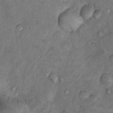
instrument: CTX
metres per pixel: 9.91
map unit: Nhu
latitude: 9.4615
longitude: -25.4615
